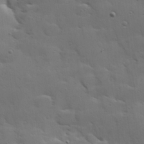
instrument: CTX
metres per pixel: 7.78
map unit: Hve
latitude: 23.7261
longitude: -96.1389
